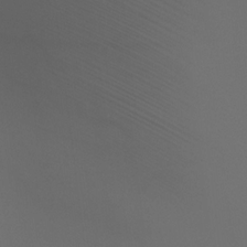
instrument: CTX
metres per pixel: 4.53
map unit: Ht
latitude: -4.4440
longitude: -61.8394
